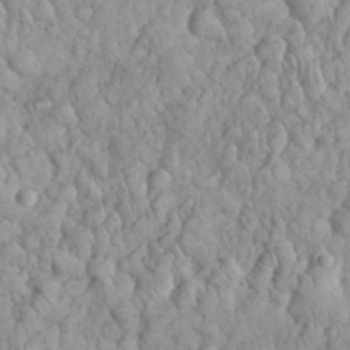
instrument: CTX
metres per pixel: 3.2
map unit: eHh
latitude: 32.8002
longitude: -65.0647
